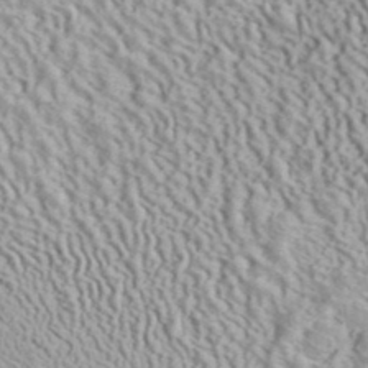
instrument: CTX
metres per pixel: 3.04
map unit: ANa
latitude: 40.7813
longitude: 18.7841
